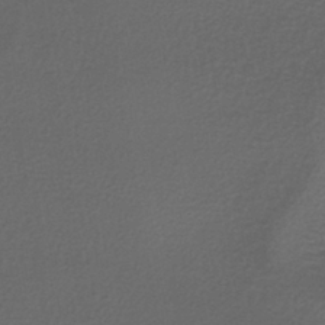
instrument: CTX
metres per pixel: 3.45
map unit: lHb
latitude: -39.6344
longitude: 71.8045
